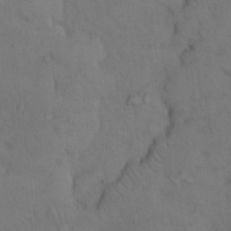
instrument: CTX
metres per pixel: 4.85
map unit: Hto
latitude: 11.2915
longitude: -61.5371
